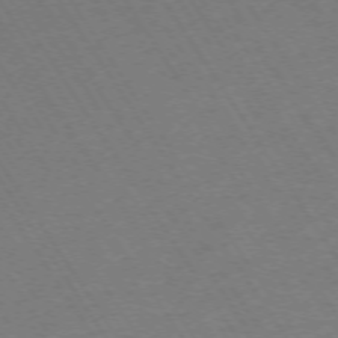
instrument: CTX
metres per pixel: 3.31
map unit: Ap
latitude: -73.8611
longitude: -71.5560
